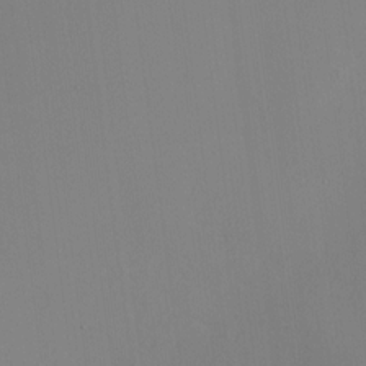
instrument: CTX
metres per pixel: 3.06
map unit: HNhu
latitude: 10.5924
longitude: 22.7086
